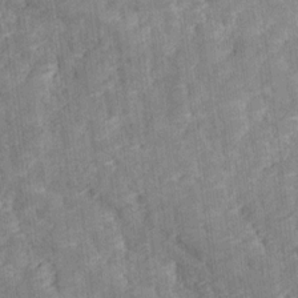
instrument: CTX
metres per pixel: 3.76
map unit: Ave
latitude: 18.3089
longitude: -135.4804
